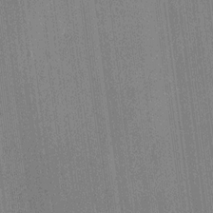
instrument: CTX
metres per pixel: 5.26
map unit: HNhu
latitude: 7.9906
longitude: 13.6155
